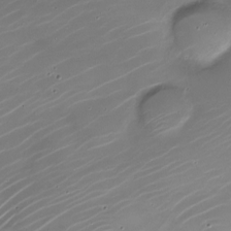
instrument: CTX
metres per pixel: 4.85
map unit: Nhe
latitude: -19.4643
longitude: 143.7855
